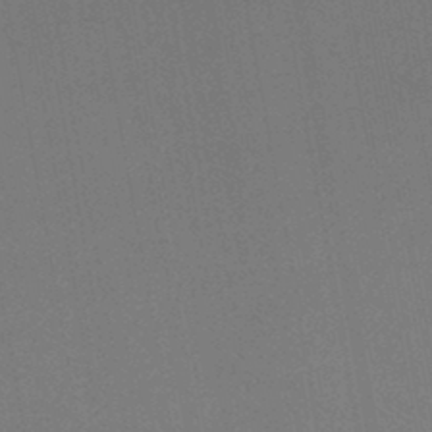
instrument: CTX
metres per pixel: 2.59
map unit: lHb
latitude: -43.6910
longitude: 67.4454
